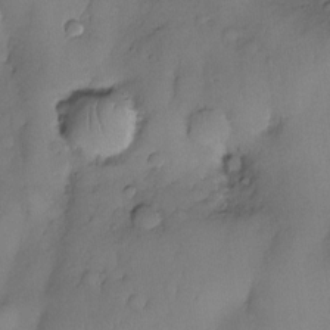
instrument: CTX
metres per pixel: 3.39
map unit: eHh
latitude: -23.5210
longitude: 15.5588
